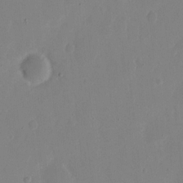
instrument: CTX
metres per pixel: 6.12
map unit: eHh
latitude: 9.8772
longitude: -67.8394
